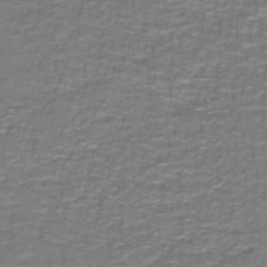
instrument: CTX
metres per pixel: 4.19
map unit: lHb
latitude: -42.3117
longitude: 55.6344
